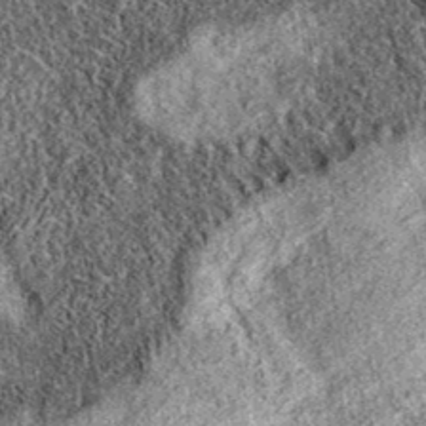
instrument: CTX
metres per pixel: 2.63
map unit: eAb
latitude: 36.9513
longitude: 111.6155
